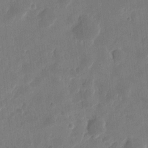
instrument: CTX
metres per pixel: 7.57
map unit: eHh
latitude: 8.3278
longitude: -74.1011
